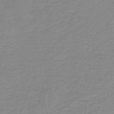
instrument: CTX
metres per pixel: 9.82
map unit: HNb
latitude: -44.7274
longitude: 53.1998
